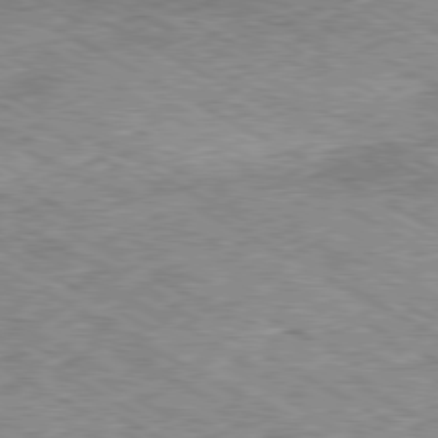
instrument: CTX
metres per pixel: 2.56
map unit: Ap
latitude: -80.5196
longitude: -48.1956
